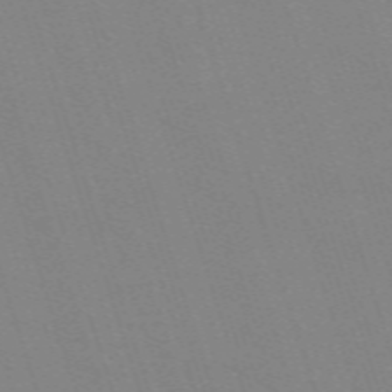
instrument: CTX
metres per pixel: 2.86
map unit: eHh
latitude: -63.5777
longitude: 50.9920
